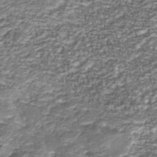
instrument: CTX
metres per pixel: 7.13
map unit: Nhu
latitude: -38.7274
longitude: -82.6301
